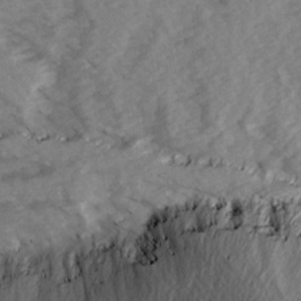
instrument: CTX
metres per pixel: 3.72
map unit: Ave
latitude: 14.8380
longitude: -103.3481
